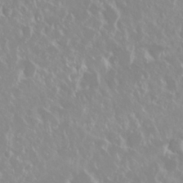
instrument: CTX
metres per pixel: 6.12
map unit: Nhu
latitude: 28.7057
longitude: -61.8016
